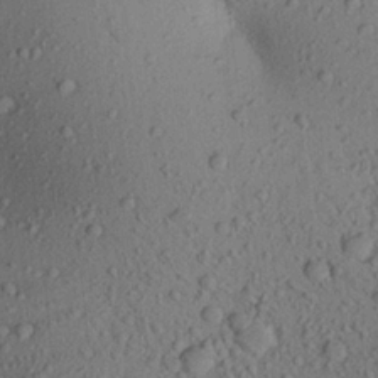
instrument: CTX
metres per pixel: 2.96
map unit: Aa
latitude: 20.1767
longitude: -149.4049
